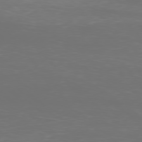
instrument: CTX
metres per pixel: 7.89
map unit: Ap
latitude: -78.5195
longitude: -97.3104
